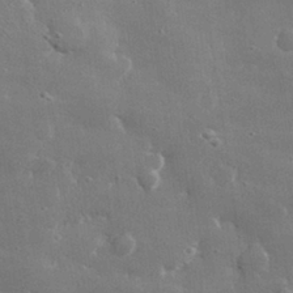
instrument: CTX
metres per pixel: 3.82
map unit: lHvf
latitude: 31.1026
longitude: -89.1026
